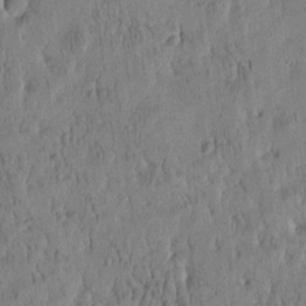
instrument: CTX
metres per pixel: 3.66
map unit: Htu
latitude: -4.6329
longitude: 175.2187
